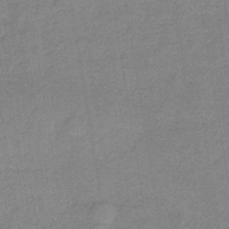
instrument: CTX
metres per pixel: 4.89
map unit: HNb
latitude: -34.0283
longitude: 57.4076
